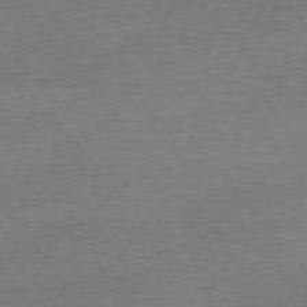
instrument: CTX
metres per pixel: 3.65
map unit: Ap
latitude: -76.6330
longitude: -96.3467
